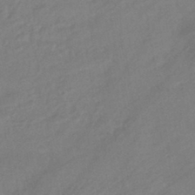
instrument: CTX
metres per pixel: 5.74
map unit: eHb
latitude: -43.4076
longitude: 85.2187
